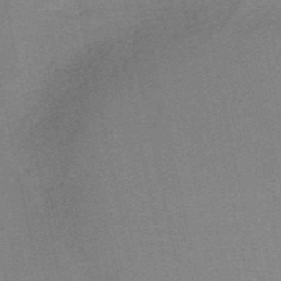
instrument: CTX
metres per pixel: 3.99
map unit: HNb
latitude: -52.6518
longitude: -47.7639
